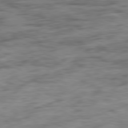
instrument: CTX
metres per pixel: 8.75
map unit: Ap
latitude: -81.0298
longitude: -97.2537
